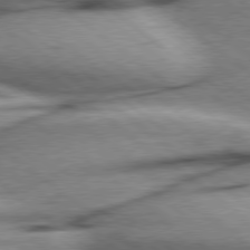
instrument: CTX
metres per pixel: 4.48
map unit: Hpe
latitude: 78.5357
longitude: -154.6679
